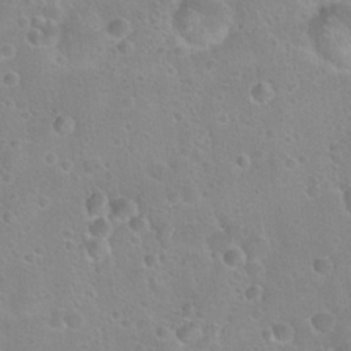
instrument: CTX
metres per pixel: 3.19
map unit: Hto
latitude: 22.6679
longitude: -50.7813
